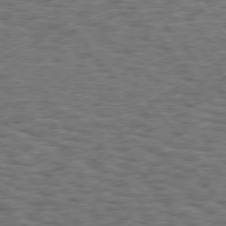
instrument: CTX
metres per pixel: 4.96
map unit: Hpe
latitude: 75.1592
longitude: -135.6316
